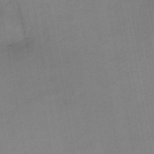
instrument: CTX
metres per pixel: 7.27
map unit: HNb
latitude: -45.7100
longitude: -39.4804
